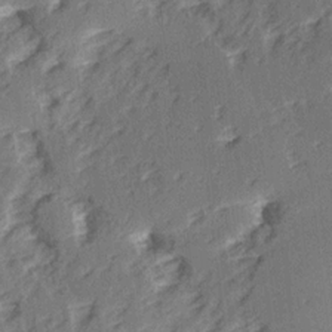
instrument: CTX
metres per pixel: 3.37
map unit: Ave
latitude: 15.1781
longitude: -104.2145
